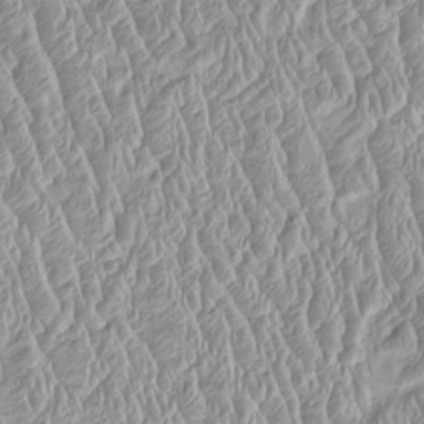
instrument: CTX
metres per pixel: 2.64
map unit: Htu
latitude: -4.8219
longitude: 157.7666
